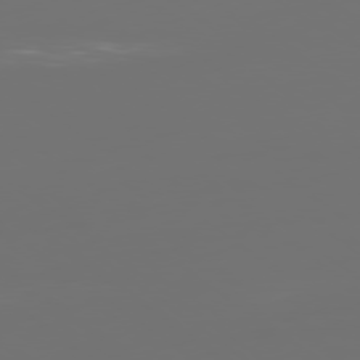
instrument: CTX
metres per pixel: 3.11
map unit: Ap
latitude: -79.4265
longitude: -60.0633
